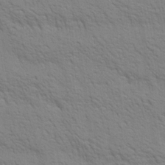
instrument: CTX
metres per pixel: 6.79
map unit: Aa
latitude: 20.7435
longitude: -140.4223
